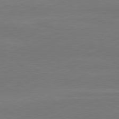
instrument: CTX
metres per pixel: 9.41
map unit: Ap
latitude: -81.7289
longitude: -85.7450
